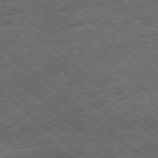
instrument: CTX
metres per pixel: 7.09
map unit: Ap
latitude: -78.8975
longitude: -52.0444
